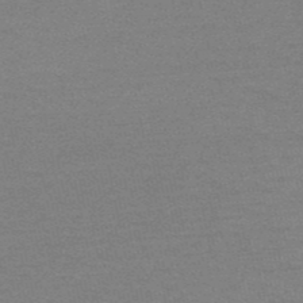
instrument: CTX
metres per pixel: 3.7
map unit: HNb
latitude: -52.4062
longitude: -43.6505
